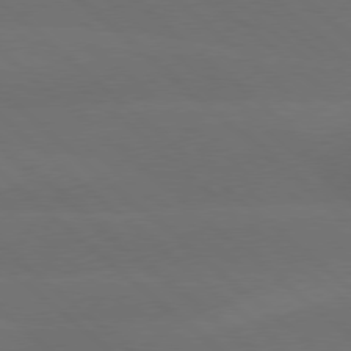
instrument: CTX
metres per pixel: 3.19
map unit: lApd
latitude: 77.8583
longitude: -56.1199
